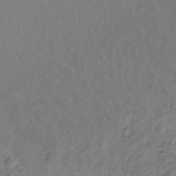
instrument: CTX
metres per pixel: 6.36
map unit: Hto
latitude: -12.9920
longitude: -39.8394
